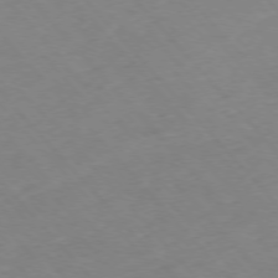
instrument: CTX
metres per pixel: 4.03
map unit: Hpe
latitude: -76.6330
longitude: -17.7828
